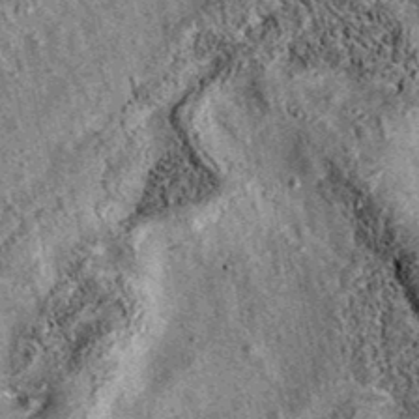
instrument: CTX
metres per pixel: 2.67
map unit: eAb
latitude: 36.0255
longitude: 110.3684
